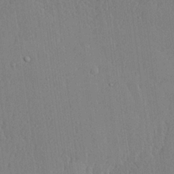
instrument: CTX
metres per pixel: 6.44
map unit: lHvf
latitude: 21.2348
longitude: 142.7463
